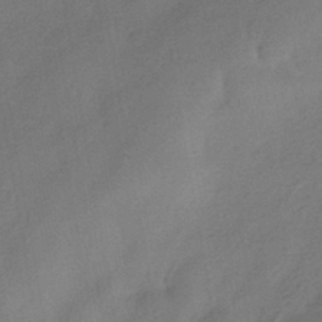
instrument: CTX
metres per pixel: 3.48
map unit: HNhu
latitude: -42.8596
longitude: 90.1039
